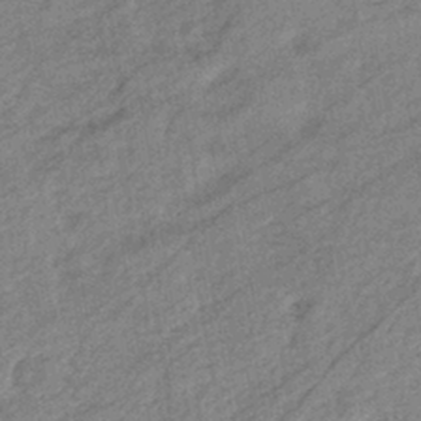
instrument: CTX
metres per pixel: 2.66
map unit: eHb
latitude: -40.5007
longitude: 81.9745
